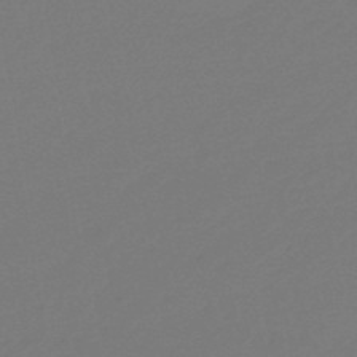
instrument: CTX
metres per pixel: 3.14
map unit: eHb
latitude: -47.0486
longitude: 88.5196
